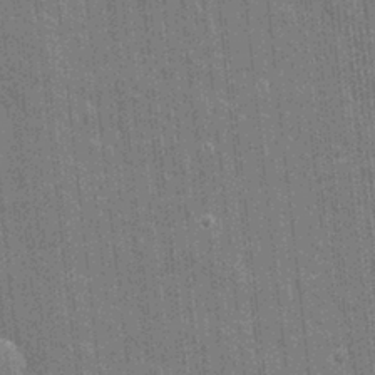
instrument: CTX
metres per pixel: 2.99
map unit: eHh
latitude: 6.1578
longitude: -74.3278
